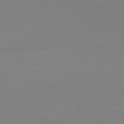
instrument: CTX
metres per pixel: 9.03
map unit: Hpe
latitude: 78.2523
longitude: -173.1403
